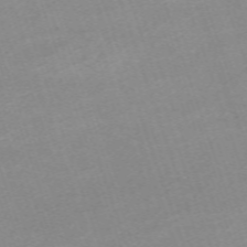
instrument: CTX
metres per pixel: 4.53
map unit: eHh
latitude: -64.4062
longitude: 50.2928
